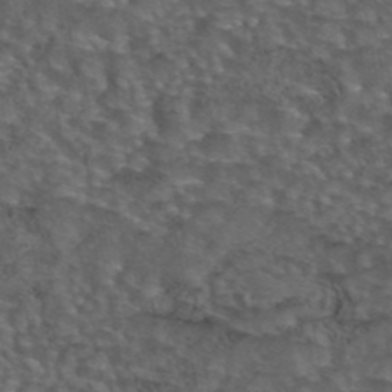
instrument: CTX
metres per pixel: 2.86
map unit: eAb
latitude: 43.9906
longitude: 104.8219
